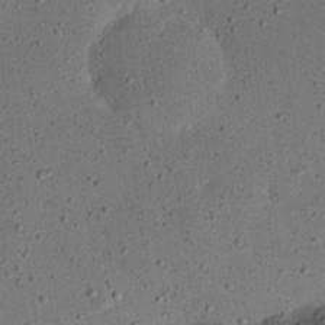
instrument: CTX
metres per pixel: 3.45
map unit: eHh
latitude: 24.2333
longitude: -69.0459
